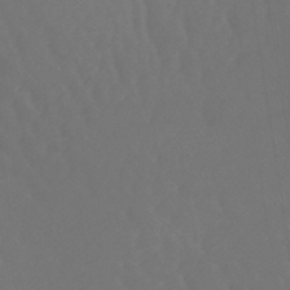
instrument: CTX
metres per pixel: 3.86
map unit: lHb
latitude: -43.2942
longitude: 66.9731
